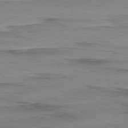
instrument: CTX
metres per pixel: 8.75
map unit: Ap
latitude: -81.3888
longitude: -94.7813
